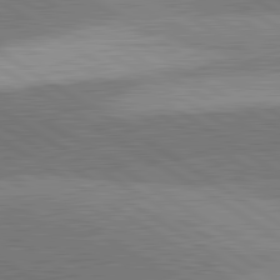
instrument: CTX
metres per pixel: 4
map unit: lApd
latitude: 81.6505
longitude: 140.4251
